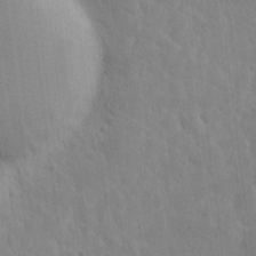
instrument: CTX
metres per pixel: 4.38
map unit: eHh
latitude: 8.2712
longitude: -71.5182
